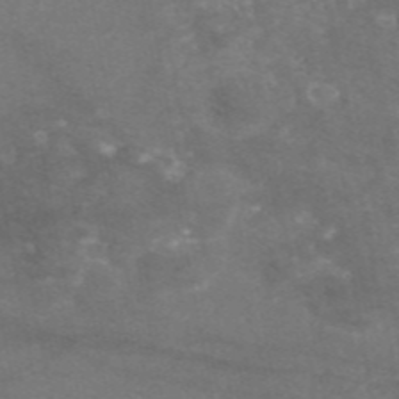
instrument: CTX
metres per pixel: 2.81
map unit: eAb
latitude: 46.6869
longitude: 120.4440
